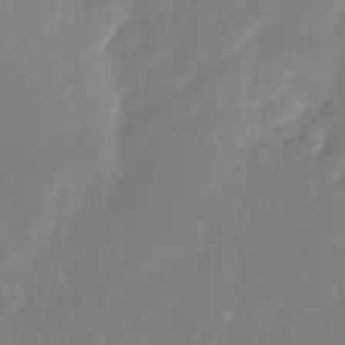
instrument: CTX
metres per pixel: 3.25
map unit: Nhu
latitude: -28.1606
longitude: -75.9150
